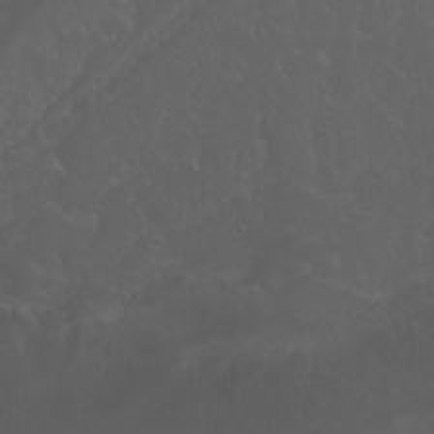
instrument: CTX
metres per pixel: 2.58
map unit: Nhu
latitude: 23.4993
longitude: -62.3656
